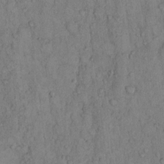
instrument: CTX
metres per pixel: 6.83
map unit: Hto
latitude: 13.0459
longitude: -58.3845
